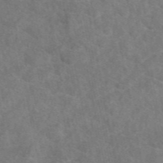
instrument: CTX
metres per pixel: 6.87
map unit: eAb
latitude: 48.5924
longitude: 106.8975
